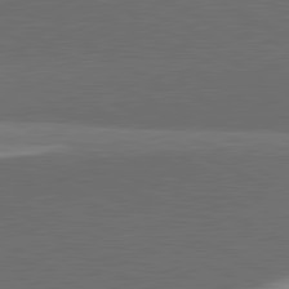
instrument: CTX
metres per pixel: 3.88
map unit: lApd
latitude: 81.7450
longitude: 139.9745
